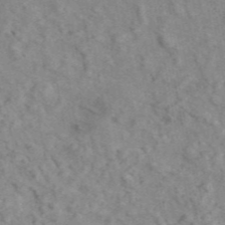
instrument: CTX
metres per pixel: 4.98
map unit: ANa
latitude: 46.0822
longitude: 26.2550
